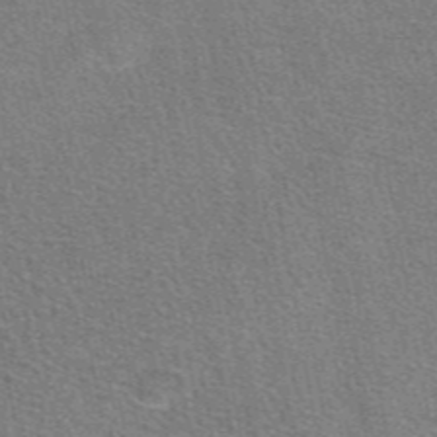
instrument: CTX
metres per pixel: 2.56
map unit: eAb
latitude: 47.5371
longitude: 115.0486
